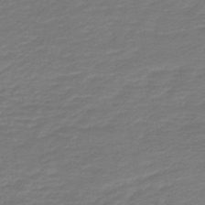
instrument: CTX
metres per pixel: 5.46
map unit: HNb
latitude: -43.9367
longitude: 52.5195
